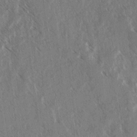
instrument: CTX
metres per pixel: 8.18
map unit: lAvf
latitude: 4.0444
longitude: -105.5560
